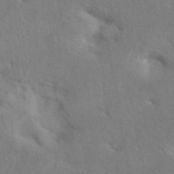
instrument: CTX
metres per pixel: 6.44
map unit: eAb
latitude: 41.9150
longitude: 107.9745
